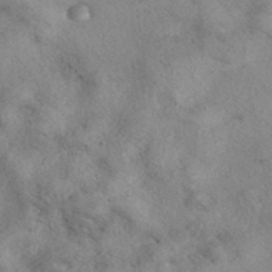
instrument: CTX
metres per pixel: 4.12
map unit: eAb
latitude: 39.2915
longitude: 112.8408
